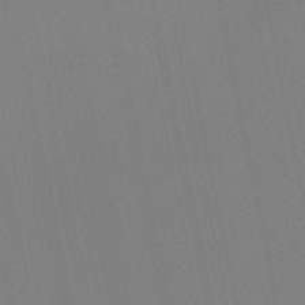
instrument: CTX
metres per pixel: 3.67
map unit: HNb
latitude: -45.1998
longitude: 55.8423
